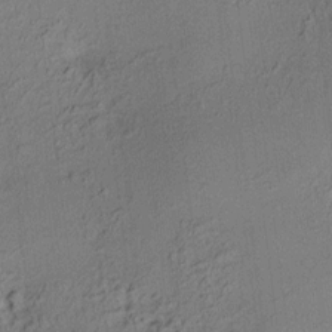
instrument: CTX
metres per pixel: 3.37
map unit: HNhu
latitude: 7.7450
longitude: 15.3699
